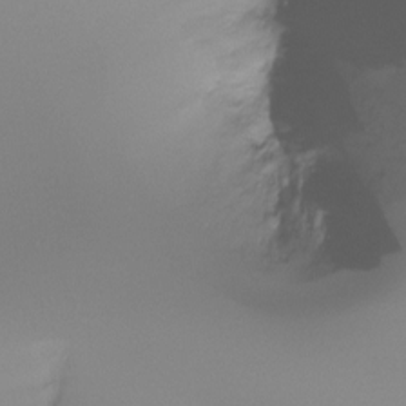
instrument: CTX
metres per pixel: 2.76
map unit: Ht
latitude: -16.1606
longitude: -44.9325
